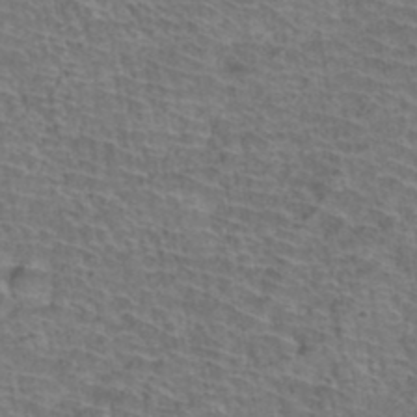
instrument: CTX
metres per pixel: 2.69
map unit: Hto
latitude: 36.7435
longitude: -43.6505
